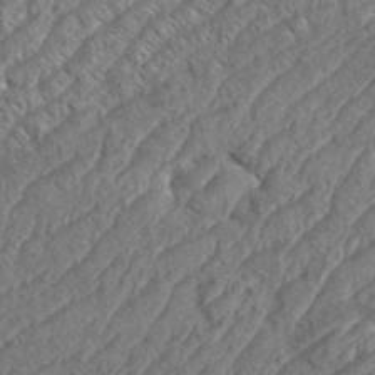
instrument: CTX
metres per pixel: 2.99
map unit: eHh
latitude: 37.0459
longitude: -137.5371
